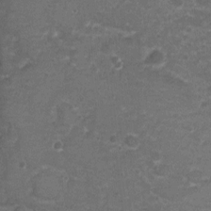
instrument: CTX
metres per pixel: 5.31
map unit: Nhu
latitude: 2.7624
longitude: -17.6127
